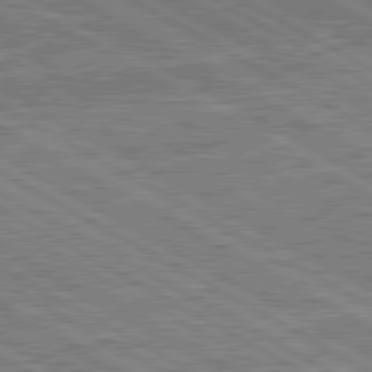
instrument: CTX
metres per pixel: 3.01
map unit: lApd
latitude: 80.6113
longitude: 144.4062
